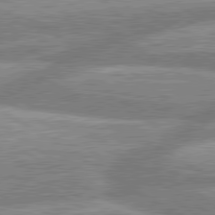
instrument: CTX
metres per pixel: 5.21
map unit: lApd
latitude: 80.3656
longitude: -164.6679
